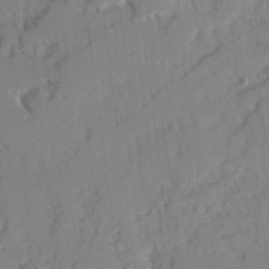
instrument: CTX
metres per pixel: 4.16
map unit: Ave
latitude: 8.3845
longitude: -103.7827
